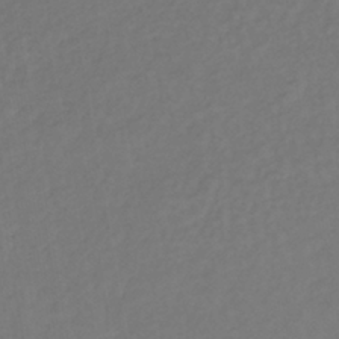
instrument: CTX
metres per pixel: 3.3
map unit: lHb
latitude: -38.9731
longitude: 72.3117
